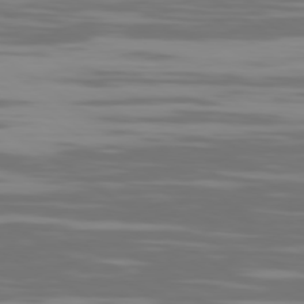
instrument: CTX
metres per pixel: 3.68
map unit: Ap
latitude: -79.8044
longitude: -103.7260
